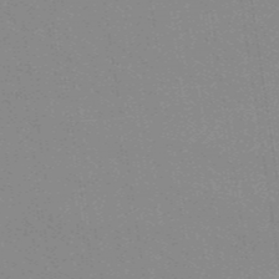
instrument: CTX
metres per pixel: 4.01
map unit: lHb
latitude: -48.2551
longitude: 73.6344
